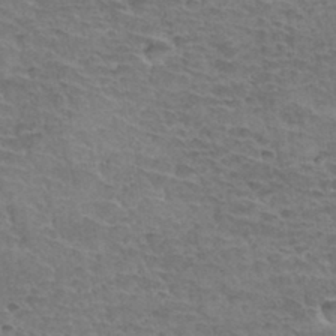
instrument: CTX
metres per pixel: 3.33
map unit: Hto
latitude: 34.7813
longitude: -44.1011
